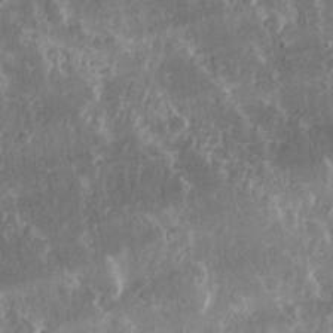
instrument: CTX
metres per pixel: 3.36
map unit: lHvf
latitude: 31.3860
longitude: -91.7072
